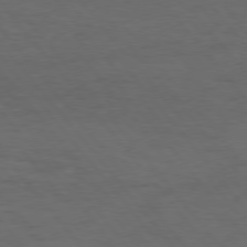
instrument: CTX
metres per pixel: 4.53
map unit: Hpe
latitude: 75.7072
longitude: -144.7435
